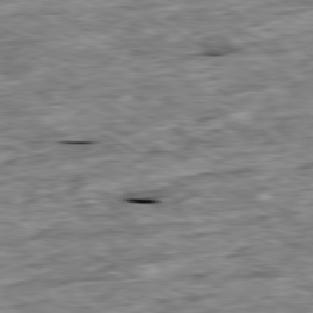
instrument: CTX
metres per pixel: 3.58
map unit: Ap
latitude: -80.4629
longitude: -88.9892
